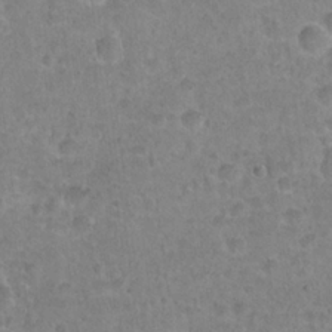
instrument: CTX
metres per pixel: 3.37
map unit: Hto
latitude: 21.7450
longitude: -48.1389
